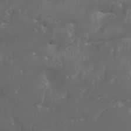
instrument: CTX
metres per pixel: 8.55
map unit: Htu
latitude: -6.7085
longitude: -75.9906
